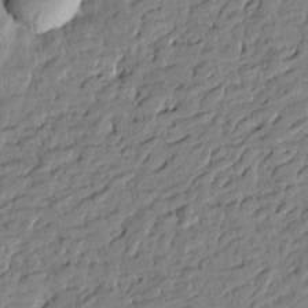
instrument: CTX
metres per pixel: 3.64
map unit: Htu
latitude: -0.5007
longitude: -177.0269
